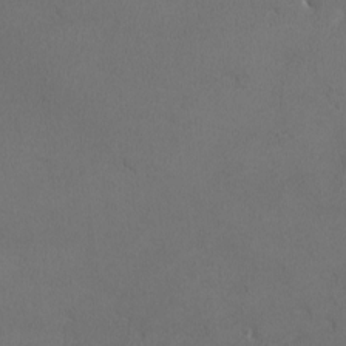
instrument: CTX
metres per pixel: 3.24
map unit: lHvf
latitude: -12.9353
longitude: -99.7638
